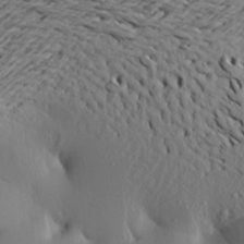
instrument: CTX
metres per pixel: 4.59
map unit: Aa
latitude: 20.4979
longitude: -148.4601
